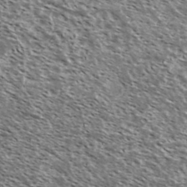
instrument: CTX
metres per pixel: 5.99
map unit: Ave
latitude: 38.0444
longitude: -108.7813
